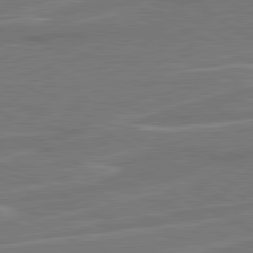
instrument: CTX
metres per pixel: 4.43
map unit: lApd
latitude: 81.3104
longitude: 121.0864
